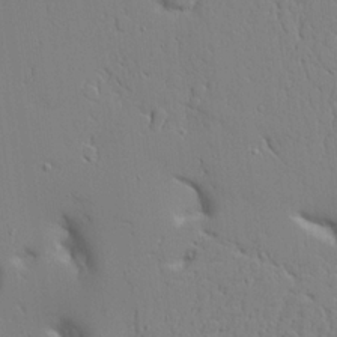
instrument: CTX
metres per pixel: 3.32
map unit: Aa
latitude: 20.4412
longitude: -124.1200
